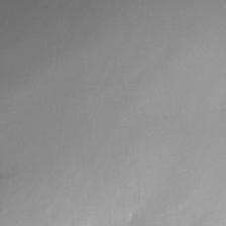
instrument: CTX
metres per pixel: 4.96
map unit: Nhe
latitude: -37.8611
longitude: -112.3278
